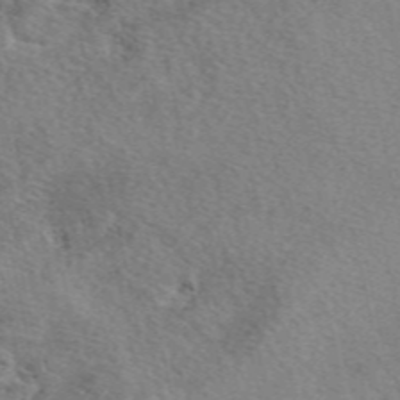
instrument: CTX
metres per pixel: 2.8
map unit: eAb
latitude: 49.6127
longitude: 113.4832
